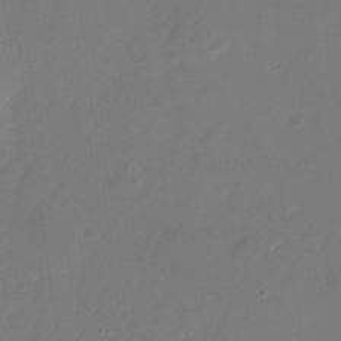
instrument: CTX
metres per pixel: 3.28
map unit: Nhu
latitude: -26.3873
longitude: -71.3670
